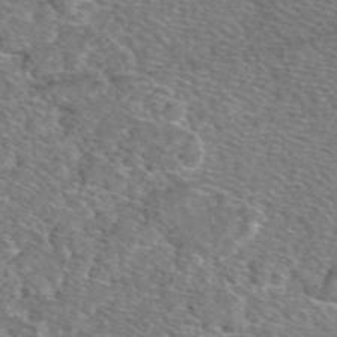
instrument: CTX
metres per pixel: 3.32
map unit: eAb
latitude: 49.0081
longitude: 113.7289
